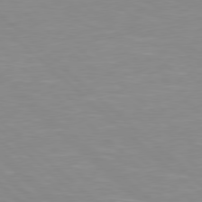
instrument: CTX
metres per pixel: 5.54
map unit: Hpe
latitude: 78.0444
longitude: -140.2144
